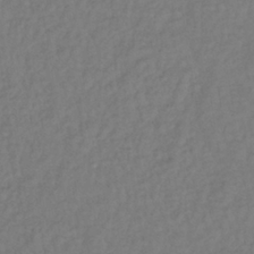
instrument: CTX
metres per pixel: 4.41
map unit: lHb
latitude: -38.6519
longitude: 70.6708
